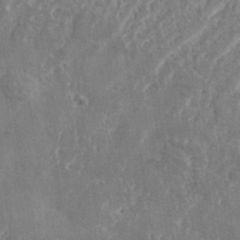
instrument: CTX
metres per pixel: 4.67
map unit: eHh
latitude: 34.8191
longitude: -134.2711
